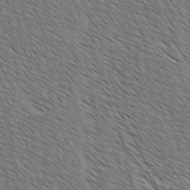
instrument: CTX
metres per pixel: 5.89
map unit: lAvf
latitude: -2.1227
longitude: -113.4615
